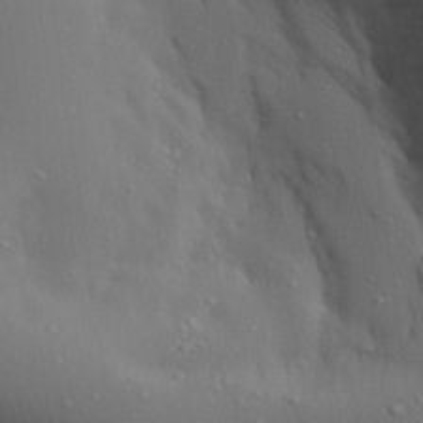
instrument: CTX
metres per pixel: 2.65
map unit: Aa
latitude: 29.2915
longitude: -132.4412
